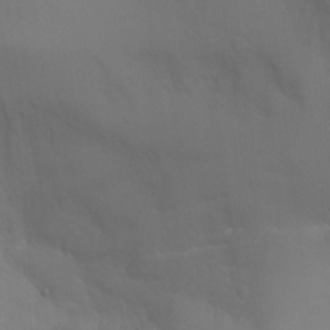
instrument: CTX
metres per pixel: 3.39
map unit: Aa
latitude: -7.3698
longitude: -78.2712
